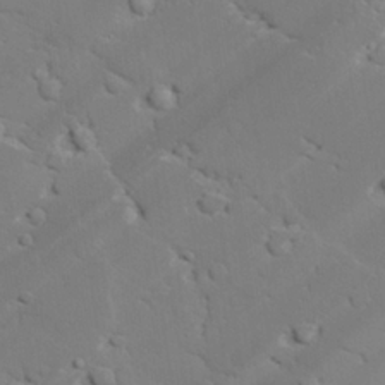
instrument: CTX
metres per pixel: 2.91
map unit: lAvf
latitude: 25.6316
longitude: -110.0255
